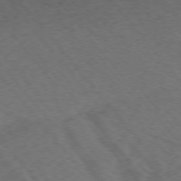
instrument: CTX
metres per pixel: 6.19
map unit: Ap
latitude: -75.8990
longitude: -70.7057
